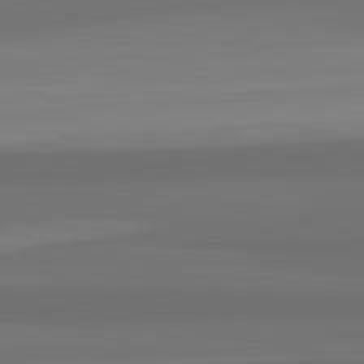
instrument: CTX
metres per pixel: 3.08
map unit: lApd
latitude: 82.8569
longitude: 166.1606
